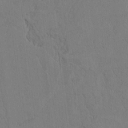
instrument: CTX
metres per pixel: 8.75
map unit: Htu
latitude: 3.6694
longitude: 151.9556
